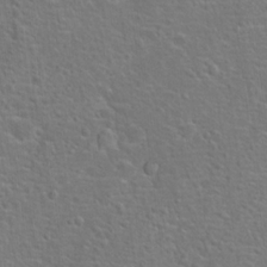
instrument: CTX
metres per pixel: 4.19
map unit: Hto
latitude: 18.2900
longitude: -42.4034
